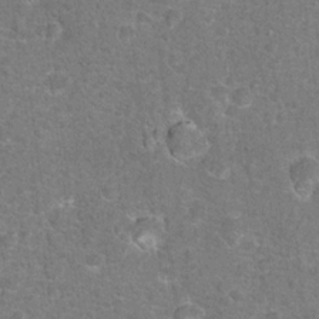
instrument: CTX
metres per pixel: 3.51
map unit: Hto
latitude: 17.1592
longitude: -42.7246
